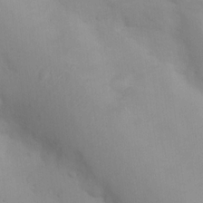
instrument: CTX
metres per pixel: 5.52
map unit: Nhu
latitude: 13.0459
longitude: -27.8017
